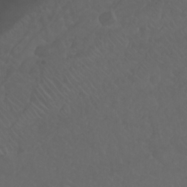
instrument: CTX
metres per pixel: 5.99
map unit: Nhu
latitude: 23.1403
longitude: -64.8947
